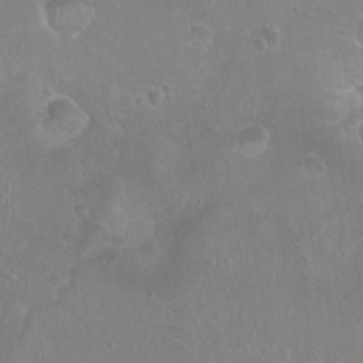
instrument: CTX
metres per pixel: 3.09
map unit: Nhu
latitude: 7.1025
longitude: -19.9528
